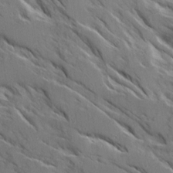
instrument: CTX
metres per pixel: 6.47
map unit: Ave
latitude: 14.8947
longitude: -130.4979
